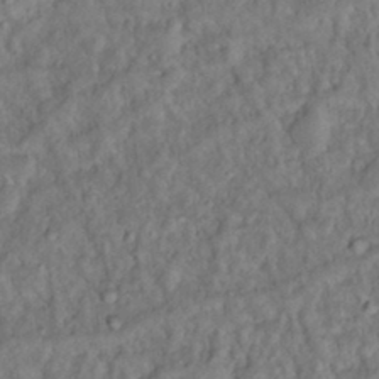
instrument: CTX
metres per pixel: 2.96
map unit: Hto
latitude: 16.0444
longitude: -35.4804
